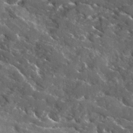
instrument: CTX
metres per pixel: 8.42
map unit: Ave
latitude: 18.0444
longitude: -130.1200
